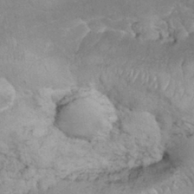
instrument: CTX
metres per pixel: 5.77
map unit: eHh
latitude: 32.2900
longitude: -64.6490
